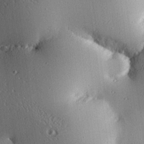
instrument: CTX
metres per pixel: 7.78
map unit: eHh
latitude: 23.8205
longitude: -90.5735
